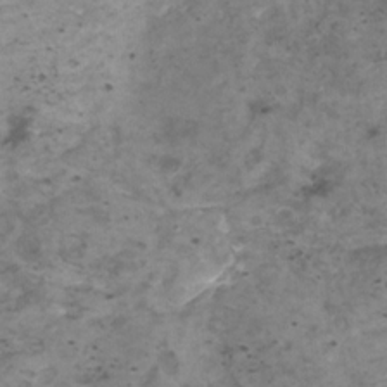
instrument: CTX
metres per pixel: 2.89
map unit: HNhu
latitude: 1.0647
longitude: 3.0486
